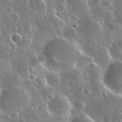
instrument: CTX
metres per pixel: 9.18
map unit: Nhu
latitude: 30.8191
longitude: -55.9528
